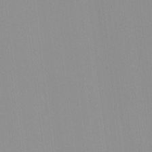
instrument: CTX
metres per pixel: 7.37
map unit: lHvf
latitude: -12.4818
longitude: -104.4601
